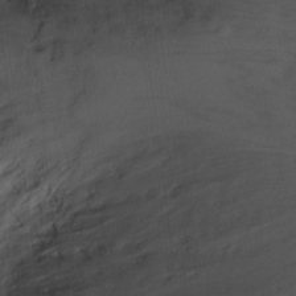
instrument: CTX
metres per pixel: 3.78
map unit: Nhu
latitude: 0.1200
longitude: -14.8002
